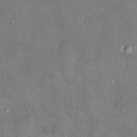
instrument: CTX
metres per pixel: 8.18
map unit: HNhu
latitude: 3.1025
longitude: 8.2928
